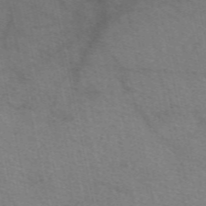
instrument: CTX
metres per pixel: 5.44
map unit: eAb
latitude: 51.2537
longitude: 109.4076
